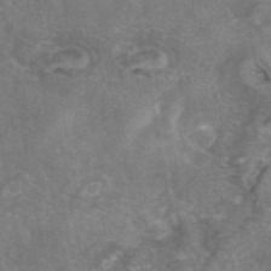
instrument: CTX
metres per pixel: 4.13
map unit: eAb
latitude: 45.7827
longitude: 120.8030
